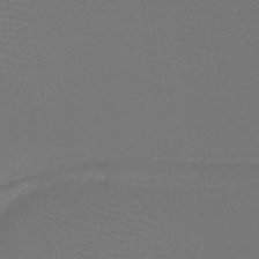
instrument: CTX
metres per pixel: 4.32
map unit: lHb
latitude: -37.9367
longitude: 58.1983
